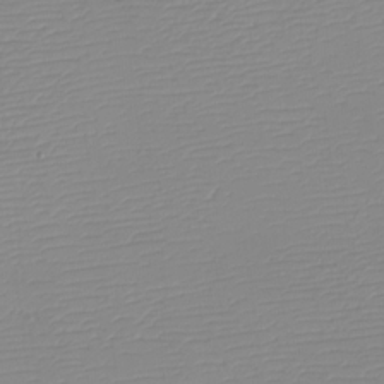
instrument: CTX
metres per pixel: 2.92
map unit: eHh
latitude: -5.8044
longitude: -86.1767
